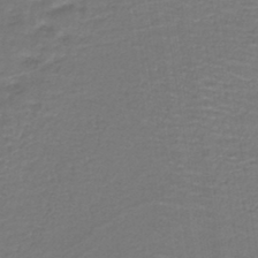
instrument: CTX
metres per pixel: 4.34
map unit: lHb
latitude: -42.1983
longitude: 53.0297
